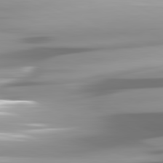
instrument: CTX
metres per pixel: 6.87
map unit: lApd
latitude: 81.8205
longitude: -147.3104
